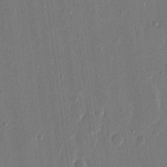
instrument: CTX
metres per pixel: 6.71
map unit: eHh
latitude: 15.4049
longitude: -69.4993
